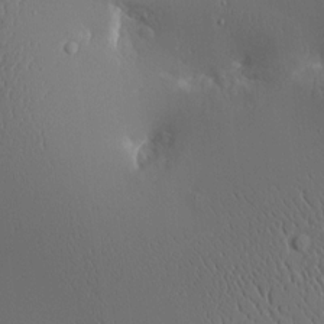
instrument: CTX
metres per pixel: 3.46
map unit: Aa
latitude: 10.0444
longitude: -129.4804
